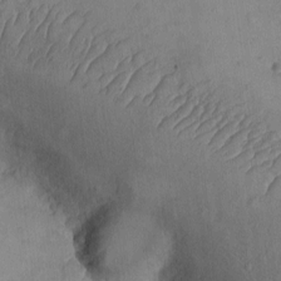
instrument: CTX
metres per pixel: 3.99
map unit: eHh
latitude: -9.1809
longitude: -67.8016
